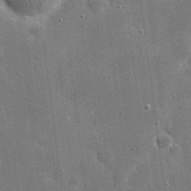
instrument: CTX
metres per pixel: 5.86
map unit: eHh
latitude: 20.7624
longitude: -67.1214
